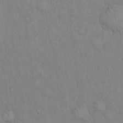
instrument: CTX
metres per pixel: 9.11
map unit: Hto
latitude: 14.4790
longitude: -60.8002
